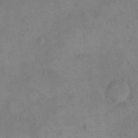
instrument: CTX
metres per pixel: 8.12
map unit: eHh
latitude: 16.5735
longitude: -66.8002
